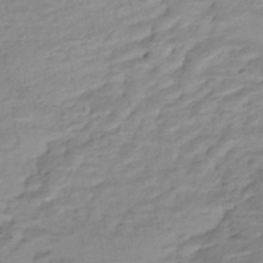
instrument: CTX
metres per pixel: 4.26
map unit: Nhe
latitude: -46.9164
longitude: 152.3306
